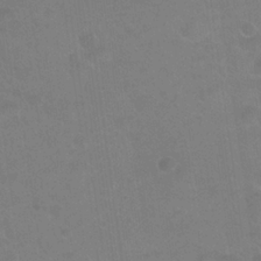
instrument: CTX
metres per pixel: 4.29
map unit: Hto
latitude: 24.3089
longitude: -51.1970
